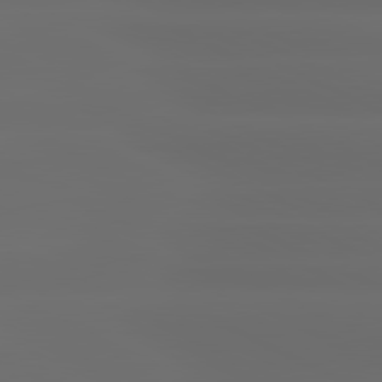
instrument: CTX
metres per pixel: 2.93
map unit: lApd
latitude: 80.9892
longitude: -136.7435
